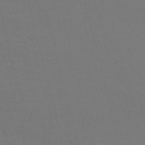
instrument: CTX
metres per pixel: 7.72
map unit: Nve
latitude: -58.2361
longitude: 51.9745
